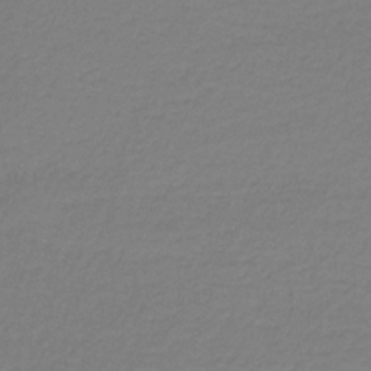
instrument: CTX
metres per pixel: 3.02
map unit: HNb
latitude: -37.8044
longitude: 54.0283
